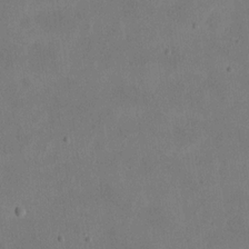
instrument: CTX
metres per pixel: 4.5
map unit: eHh
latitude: 20.9136
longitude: -71.0458
